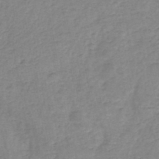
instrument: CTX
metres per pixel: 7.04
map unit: eHh
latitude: -45.3132
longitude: -29.8205
